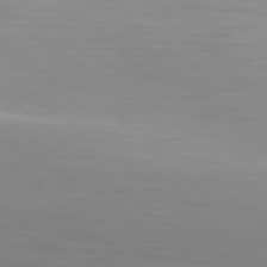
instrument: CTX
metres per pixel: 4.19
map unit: Hpe
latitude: 77.8583
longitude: -124.3656
